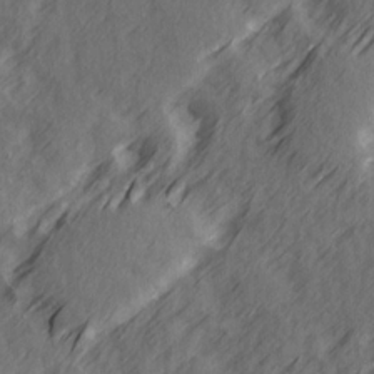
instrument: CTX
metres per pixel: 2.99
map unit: Ave
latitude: 14.2712
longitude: -105.9339
